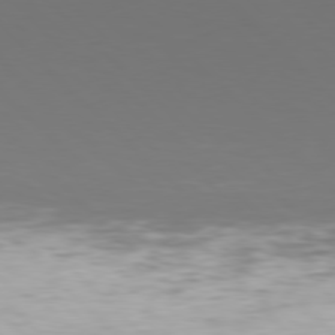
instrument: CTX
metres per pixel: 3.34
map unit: Hpe
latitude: 77.7260
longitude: -167.6505
